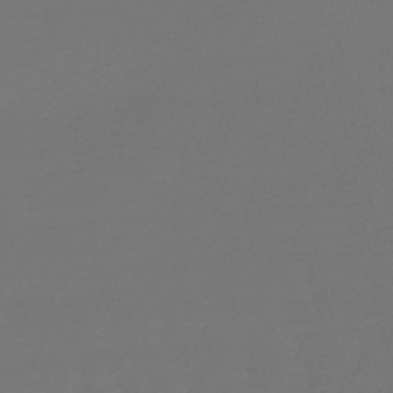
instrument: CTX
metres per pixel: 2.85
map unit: eHb
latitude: -50.4251
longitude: 78.1228
